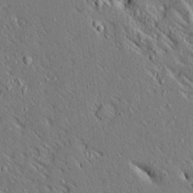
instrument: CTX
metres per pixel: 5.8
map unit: Ave
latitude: 14.6113
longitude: -139.8772
